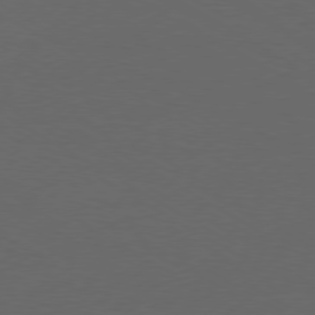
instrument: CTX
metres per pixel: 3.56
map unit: Ap
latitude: -79.5210
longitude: -63.2537
